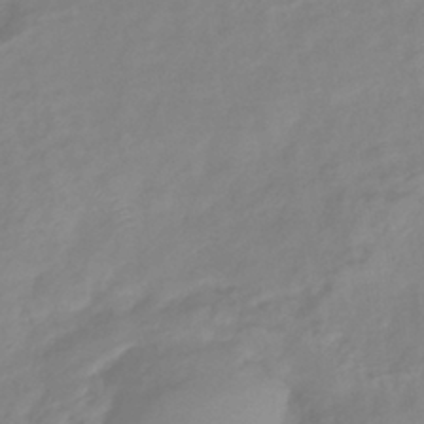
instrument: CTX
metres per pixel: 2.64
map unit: eHb
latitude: -40.5951
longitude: 81.1053
